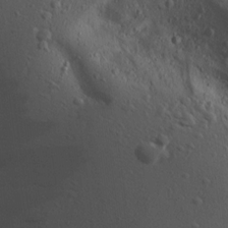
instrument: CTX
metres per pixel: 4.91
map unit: Aa
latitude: 15.5183
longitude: -142.8569
